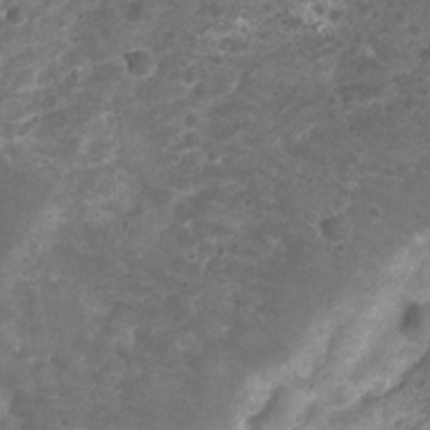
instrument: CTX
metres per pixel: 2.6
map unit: Nhu
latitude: 2.4601
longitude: -15.7072
